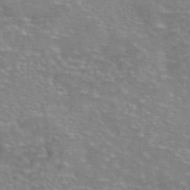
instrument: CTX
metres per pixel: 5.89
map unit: eAb
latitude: 46.1389
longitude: 102.4251
